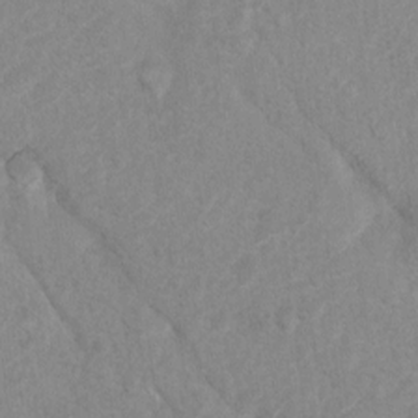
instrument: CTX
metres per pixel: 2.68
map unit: Ht
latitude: 3.5938
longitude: -27.7450
